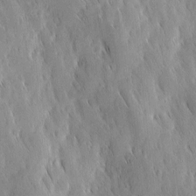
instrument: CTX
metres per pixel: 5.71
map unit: Ave
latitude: 9.4804
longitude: -104.2334
